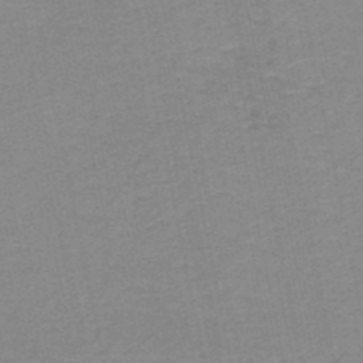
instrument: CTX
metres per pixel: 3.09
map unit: HNb
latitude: -49.8612
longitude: -48.9892
